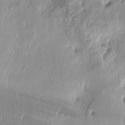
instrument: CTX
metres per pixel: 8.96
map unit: lAa
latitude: -4.8030
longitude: -125.4993
